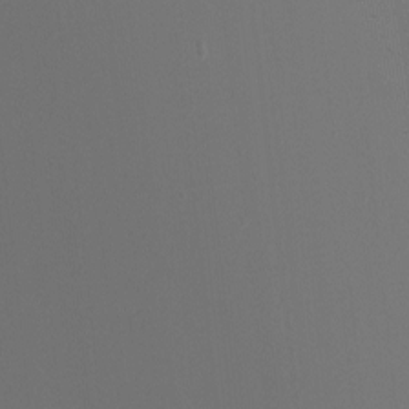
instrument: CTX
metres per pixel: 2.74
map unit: Nhu
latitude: -15.6344
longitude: -50.2711
